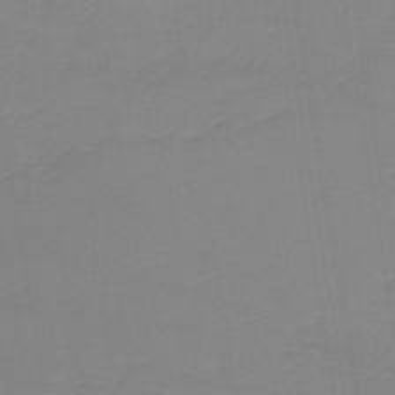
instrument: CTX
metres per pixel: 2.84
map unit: lHb
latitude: -41.8800
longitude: 71.0298
